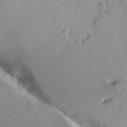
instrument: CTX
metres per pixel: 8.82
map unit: Aa
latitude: 16.7435
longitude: -124.6868
